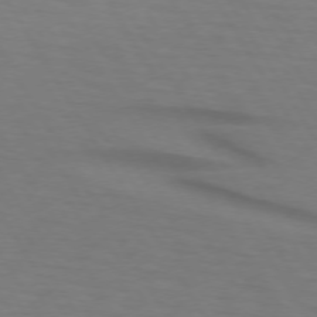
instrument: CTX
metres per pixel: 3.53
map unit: lApd
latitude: 73.3482
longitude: -74.8380
